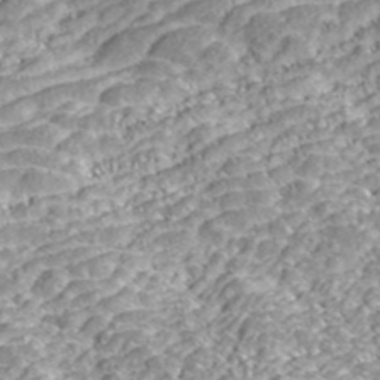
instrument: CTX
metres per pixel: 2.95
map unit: ANa
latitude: 43.3860
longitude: 36.6707
